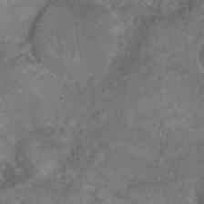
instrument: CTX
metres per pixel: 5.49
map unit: eHh
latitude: 17.2915
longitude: -63.9906
